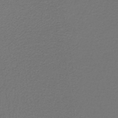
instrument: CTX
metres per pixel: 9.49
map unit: lHb
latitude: -42.8596
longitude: 62.3873
